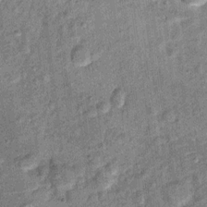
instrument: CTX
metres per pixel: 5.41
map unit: Ht
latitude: 9.7072
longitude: -38.7057
